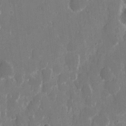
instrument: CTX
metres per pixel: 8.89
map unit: eHh
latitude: 8.9136
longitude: -69.1025
